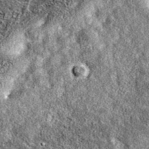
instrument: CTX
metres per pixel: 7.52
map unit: eAb
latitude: 36.9136
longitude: 106.1417
